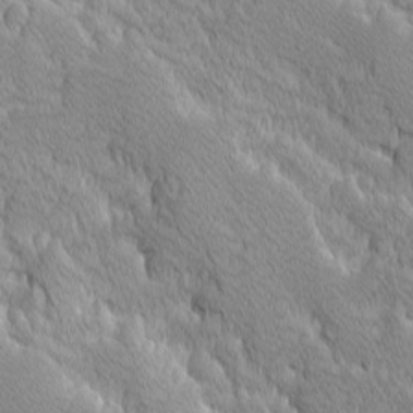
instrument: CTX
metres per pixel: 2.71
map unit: Ave
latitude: -10.3684
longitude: -117.6316
